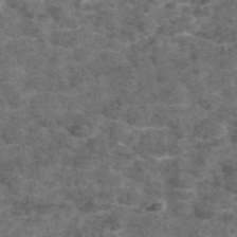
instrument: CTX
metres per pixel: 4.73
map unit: eAb
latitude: 47.5749
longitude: 108.2928
